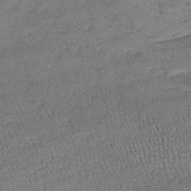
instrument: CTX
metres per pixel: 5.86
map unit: lHb
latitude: -39.3131
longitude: 67.8612
